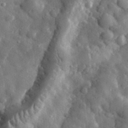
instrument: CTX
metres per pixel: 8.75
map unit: eHh
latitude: 34.6490
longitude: -80.8002
